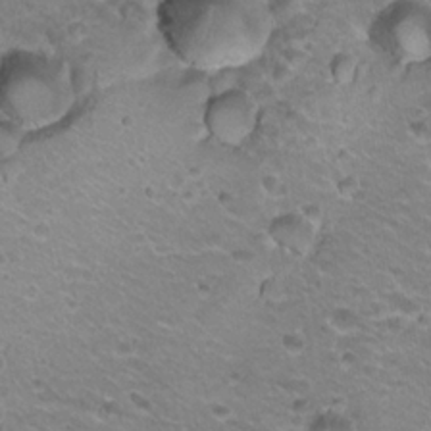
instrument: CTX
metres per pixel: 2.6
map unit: Hto
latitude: 21.8773
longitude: -32.6679
